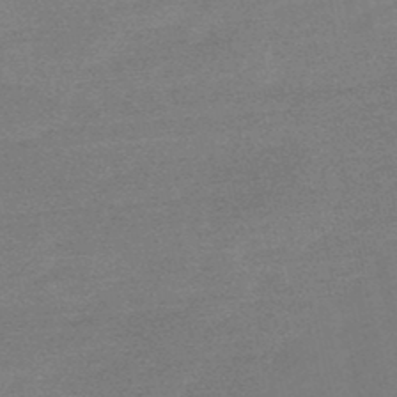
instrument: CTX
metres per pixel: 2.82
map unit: eHb
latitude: -48.1606
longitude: 88.4818
